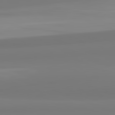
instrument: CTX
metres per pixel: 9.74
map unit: lApd
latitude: 82.6490
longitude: 174.2928
